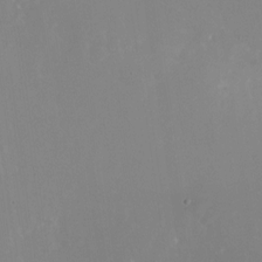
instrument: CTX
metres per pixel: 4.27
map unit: Nhu
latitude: -24.8030
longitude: -72.4601
